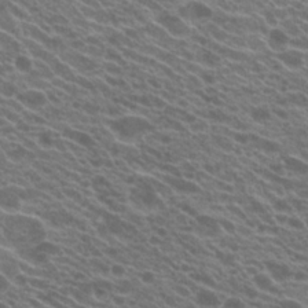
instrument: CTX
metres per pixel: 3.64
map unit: Hto
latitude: 20.8569
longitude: -35.2914
